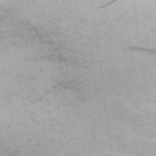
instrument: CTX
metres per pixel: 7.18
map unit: eHh
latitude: 26.4412
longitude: -68.2523
